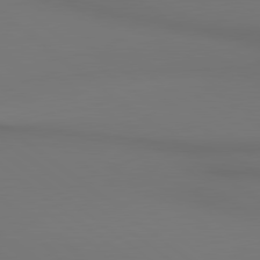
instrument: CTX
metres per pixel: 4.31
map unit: lApd
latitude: 80.6868
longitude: 154.1039
